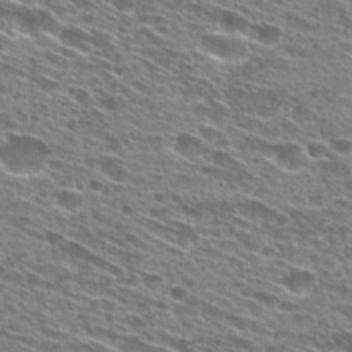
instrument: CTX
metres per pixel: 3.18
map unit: Hto
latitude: 28.5734
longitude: -45.9717
